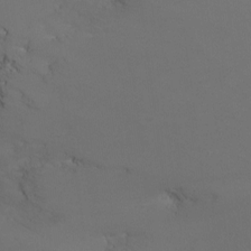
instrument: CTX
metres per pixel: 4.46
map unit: Ht
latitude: -6.7463
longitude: -20.7813
